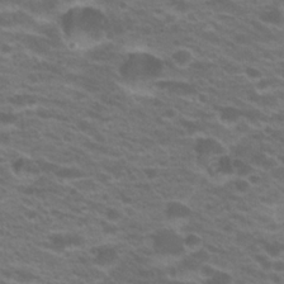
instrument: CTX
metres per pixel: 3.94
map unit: Hto
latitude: 22.1011
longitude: -37.4616
